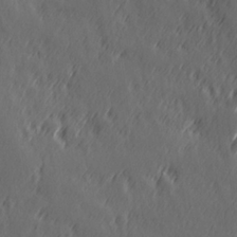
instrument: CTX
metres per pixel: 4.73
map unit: Hve
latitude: 26.3467
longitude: 145.5777
